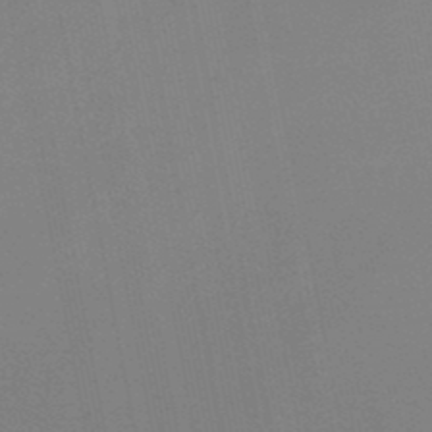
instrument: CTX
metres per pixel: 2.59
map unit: lHb
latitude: -48.9353
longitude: 71.0675
